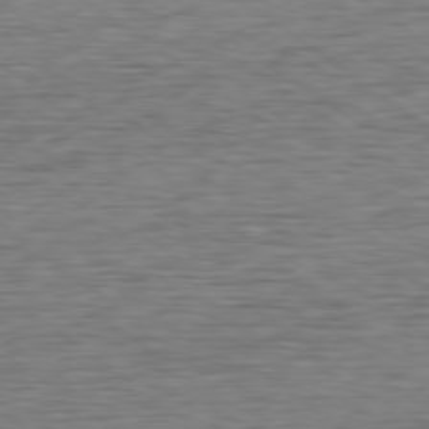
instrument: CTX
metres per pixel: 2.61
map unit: Ap
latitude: -79.9556
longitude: -70.3467
